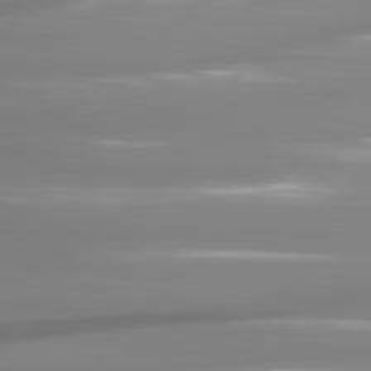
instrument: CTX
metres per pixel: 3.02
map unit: lApd
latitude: 81.4048
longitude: -139.1403
